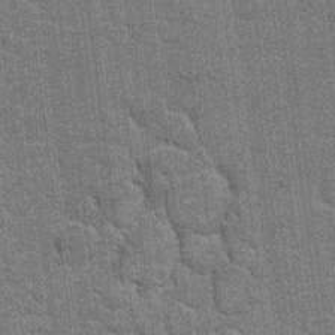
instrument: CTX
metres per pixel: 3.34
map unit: Hto
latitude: 20.4412
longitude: -48.3656
